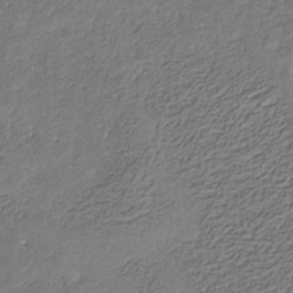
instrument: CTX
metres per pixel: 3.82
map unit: eHb
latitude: -30.1606
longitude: 69.4454
